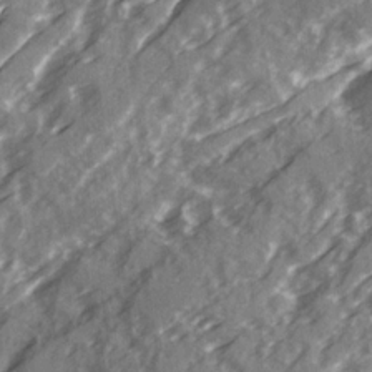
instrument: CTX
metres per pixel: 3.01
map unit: Ave
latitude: 20.3468
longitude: -131.1781
